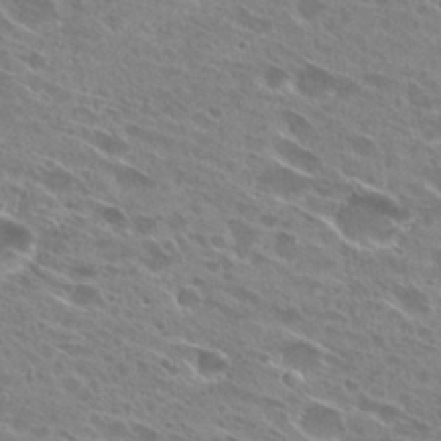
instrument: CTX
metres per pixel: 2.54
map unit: Hto
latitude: 28.5357
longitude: -44.1766
